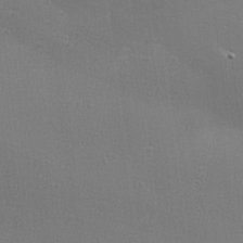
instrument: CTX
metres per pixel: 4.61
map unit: lHvf
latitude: 23.9717
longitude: 141.0108
